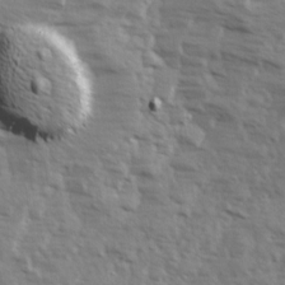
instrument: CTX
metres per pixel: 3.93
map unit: Ave
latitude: 13.1781
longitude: -102.1200
